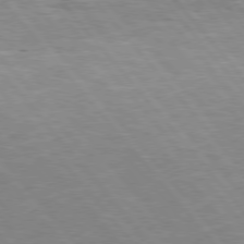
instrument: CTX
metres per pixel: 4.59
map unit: Hpe
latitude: 75.7828
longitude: -154.8947
